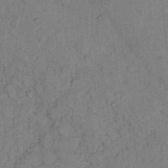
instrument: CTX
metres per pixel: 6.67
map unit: Hto
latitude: 8.3467
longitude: -58.4223
